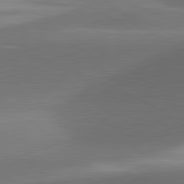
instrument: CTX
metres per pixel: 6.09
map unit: lApd
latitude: 81.4615
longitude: 134.8030
